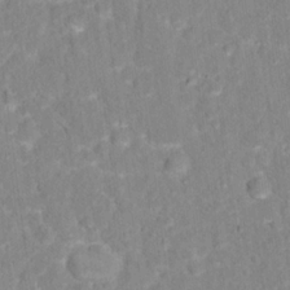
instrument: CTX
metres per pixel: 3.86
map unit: Hto
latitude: 16.5546
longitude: -36.9514
